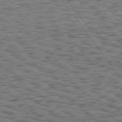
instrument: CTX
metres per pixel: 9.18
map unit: Hpe
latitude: 75.2348
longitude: -134.1389
